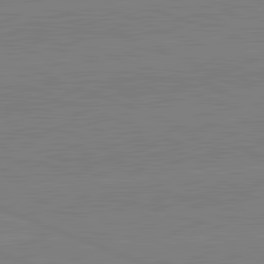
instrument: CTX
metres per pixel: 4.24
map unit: lApd
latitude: 82.1955
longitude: -156.9891
